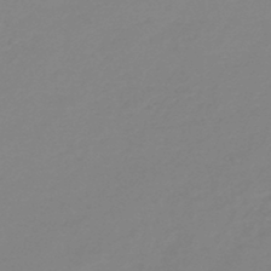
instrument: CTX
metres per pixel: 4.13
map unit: lHb
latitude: -45.4077
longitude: 65.7100
